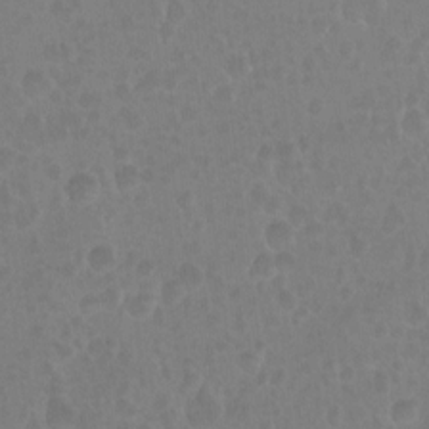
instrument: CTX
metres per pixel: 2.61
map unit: Nhu
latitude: -15.4644
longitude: -25.7071
